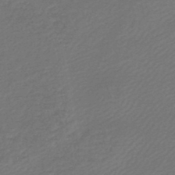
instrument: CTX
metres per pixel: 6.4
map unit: lHb
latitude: -45.9178
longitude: 60.3684
